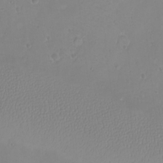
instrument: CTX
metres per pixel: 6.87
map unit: eHh
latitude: -9.5399
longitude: -68.5734
